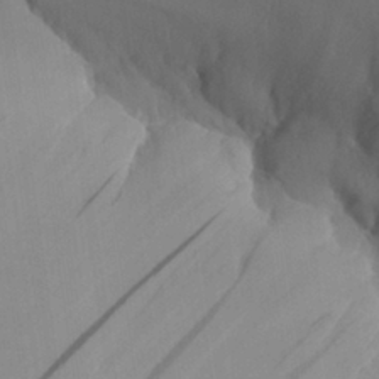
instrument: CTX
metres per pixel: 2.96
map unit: Aa
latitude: 27.3104
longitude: -132.7813
